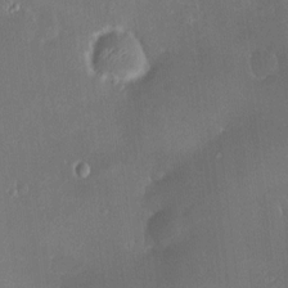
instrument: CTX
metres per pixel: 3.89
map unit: HNhu
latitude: 7.2537
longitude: 7.8611
